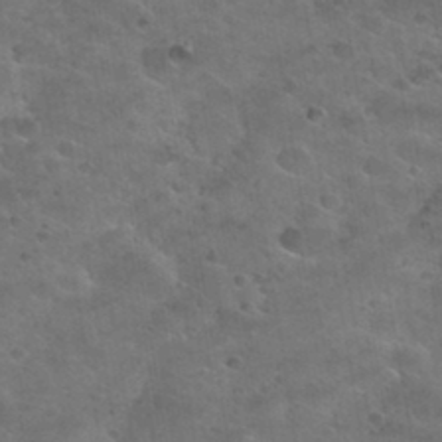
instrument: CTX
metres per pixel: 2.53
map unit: Nhu
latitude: 31.3104
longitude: -53.5371
